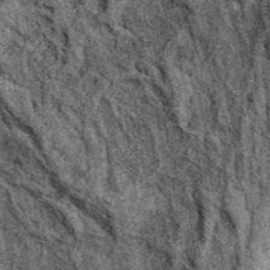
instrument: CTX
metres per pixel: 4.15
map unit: eAb
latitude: 36.6868
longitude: 107.7666
